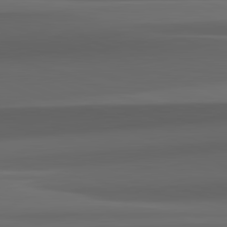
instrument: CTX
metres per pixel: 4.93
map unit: lApd
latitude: 82.4790
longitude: 143.6532
